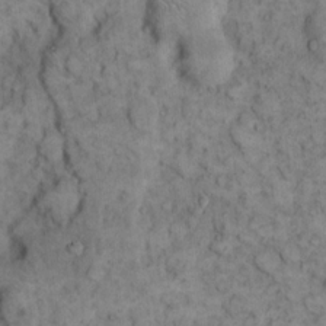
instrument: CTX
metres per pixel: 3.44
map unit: eHh
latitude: 13.1025
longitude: -64.7246
